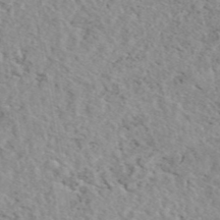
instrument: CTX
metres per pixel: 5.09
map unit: eAb
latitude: 45.0080
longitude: 112.6141
